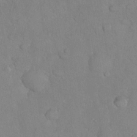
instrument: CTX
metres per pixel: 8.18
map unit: Nhu
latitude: 27.3104
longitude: -65.7450
